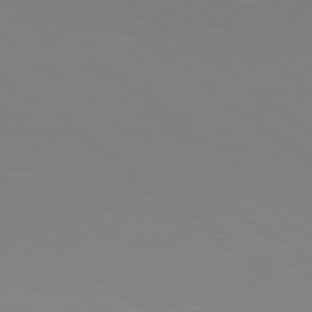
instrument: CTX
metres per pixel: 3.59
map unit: lApd
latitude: 79.1403
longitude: -172.7246
